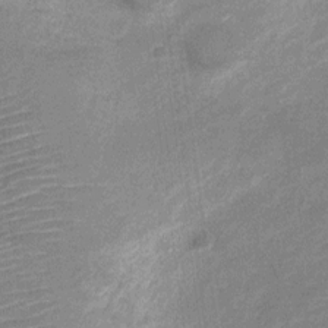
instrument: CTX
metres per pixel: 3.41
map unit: Nve
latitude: -19.5966
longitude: 108.5763
